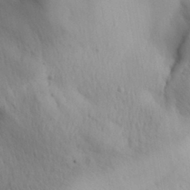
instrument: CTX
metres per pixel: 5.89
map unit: Aa
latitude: 30.3468
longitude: -143.9339
